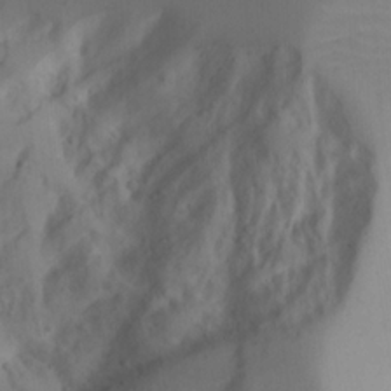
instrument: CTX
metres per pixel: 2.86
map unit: Aa
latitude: 24.8757
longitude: -132.0822
